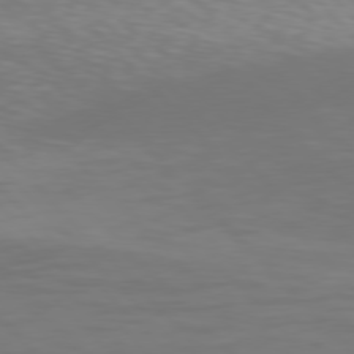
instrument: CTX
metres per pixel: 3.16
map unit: Hpe
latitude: 77.3481
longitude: -169.1025
